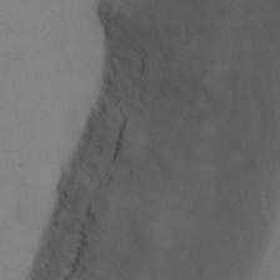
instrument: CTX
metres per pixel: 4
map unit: Ht
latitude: 13.2159
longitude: -41.2725
